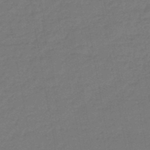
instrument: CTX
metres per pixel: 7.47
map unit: eHb
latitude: -46.9541
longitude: 82.2928
